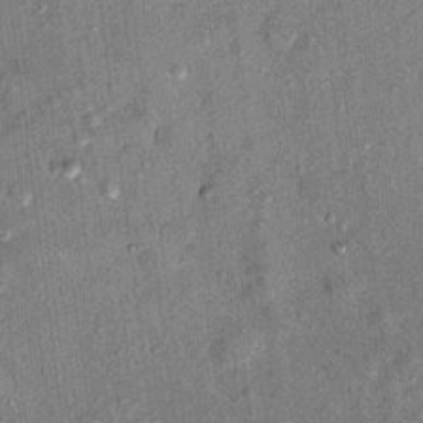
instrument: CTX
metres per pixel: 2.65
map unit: Hto
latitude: 11.0270
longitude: -37.4804
